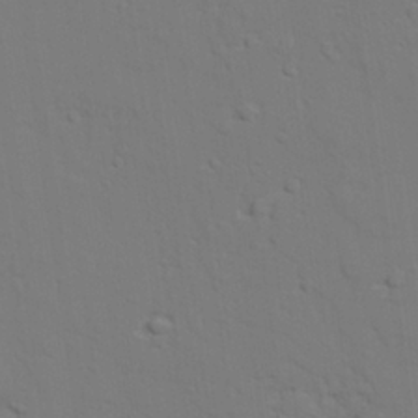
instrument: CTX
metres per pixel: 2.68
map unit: lAvf
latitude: 27.4993
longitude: -109.3292
